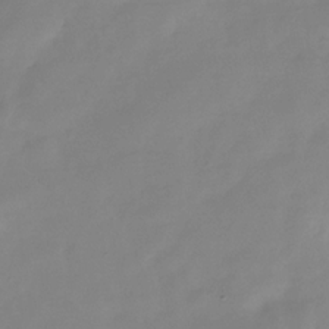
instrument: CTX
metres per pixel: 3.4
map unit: Hve
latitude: -31.7666
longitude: 92.3684
